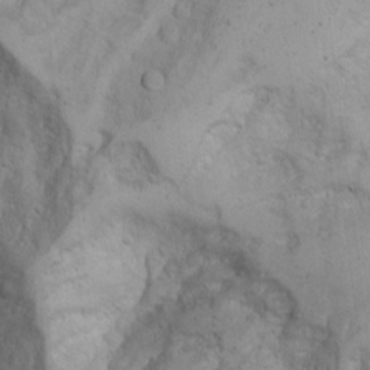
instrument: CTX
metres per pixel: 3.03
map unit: Aa
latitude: -3.1431
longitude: -73.8017
